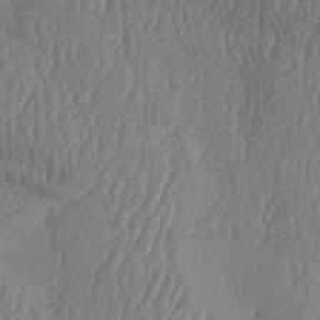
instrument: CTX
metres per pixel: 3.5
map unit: lAa
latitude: -7.4076
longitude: -129.8583
